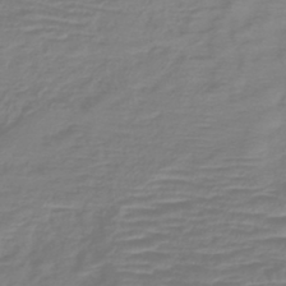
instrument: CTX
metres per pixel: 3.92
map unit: lHb
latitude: -41.5777
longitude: 76.8597
